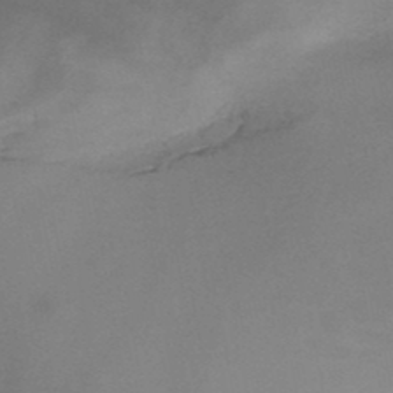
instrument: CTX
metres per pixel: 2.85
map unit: HNb
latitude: -47.1620
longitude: -46.4223
